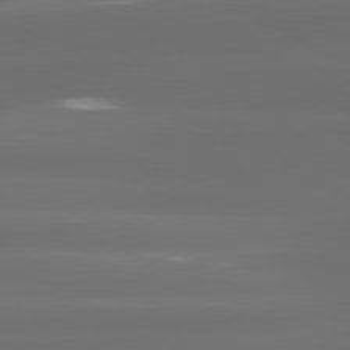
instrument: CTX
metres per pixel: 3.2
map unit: lApd
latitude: 81.1592
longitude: -136.3656
